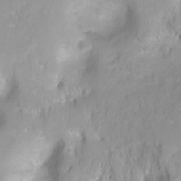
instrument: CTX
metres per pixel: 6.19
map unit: Ht
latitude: 2.9891
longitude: -34.1766
